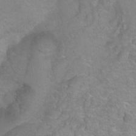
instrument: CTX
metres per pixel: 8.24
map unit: Ht
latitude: -9.5210
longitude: -36.8569
